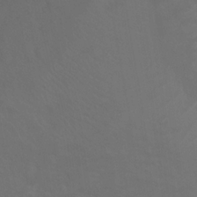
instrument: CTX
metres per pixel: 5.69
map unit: Ht
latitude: -1.9556
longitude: -32.6490
